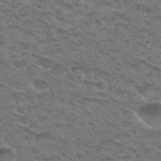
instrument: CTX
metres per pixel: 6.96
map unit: Hto
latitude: 29.9528
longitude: -48.2334
